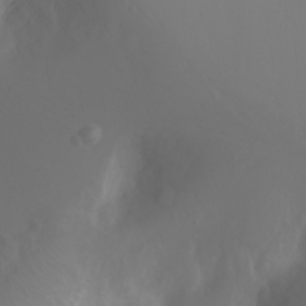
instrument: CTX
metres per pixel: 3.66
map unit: Ht
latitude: -2.4628
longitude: -61.8016
